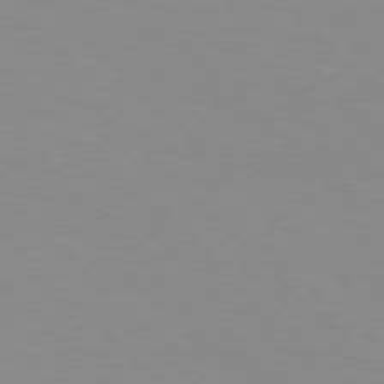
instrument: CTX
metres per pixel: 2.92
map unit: Hpe
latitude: 77.6505
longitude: -160.5923
